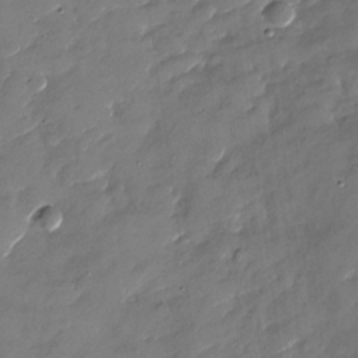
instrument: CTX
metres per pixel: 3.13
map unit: Nhu
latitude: -28.2551
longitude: -73.5372
